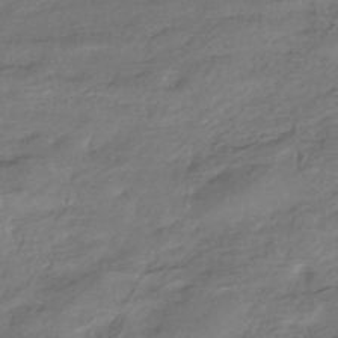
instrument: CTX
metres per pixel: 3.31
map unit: HNhu
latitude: -41.5588
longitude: 94.5384
